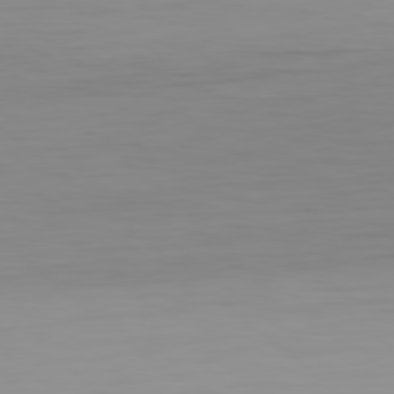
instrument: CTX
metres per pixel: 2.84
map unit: Hpe
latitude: 78.2334
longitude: -169.5560
